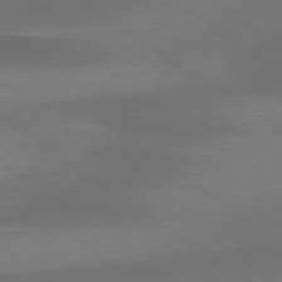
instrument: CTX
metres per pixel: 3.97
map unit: lApd
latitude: 79.5371
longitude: -90.3467
